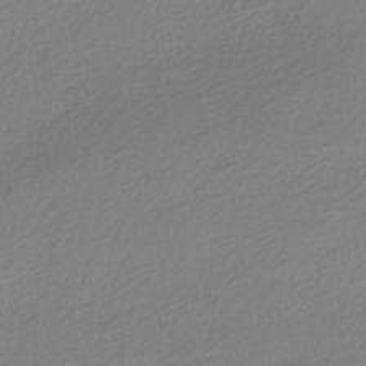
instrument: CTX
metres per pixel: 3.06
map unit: HNhu
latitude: -40.3117
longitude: 94.6518
